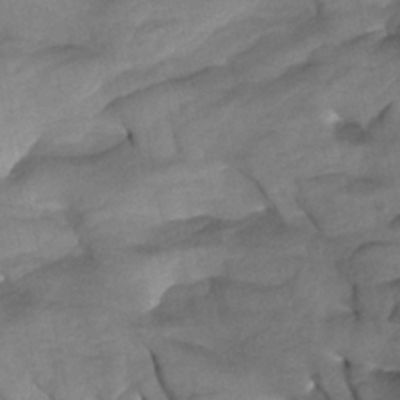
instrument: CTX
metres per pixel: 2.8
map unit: Htu
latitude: -8.0850
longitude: -65.2915
